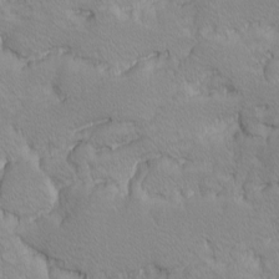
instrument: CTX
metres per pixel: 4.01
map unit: Ave
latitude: -10.0472
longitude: -117.3293
